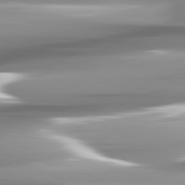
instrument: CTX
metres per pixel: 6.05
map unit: lApd
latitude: 81.9150
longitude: -141.2725
